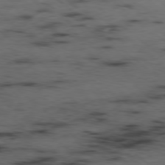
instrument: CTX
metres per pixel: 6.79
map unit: Ap
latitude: -78.5951
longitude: -74.3278
